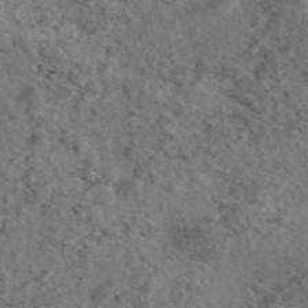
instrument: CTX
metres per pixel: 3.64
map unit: eAb
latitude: 45.8394
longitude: 113.7478
